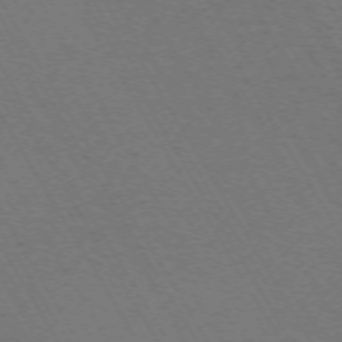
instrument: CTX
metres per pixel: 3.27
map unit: Hpe
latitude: -71.5210
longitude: 11.3321
